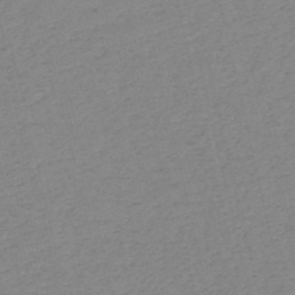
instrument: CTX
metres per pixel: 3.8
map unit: HNb
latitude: -54.2173
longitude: -38.8191
